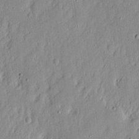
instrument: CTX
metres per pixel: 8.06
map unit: Nhu
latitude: 18.2144
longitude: -72.7247
